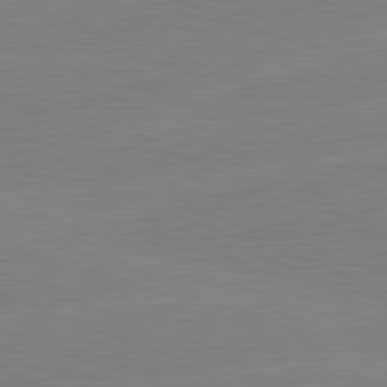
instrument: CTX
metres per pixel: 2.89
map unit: lApd
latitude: 81.9339
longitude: -158.6868
